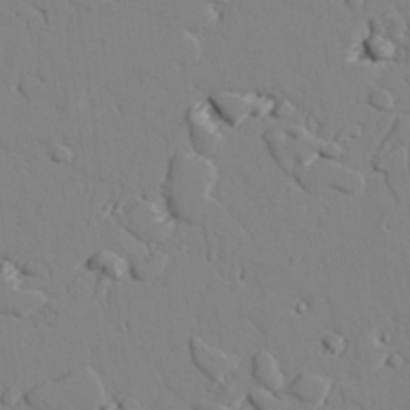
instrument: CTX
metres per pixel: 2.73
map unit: lAvf
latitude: 25.9339
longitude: -110.5546
